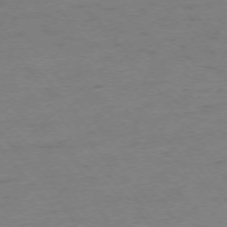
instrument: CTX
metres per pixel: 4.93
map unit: Ap
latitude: -75.4644
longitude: -67.0836
